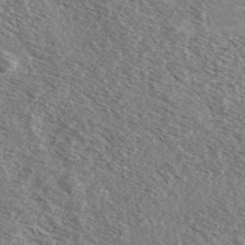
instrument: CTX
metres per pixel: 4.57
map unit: Ave
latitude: 38.7246
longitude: -108.9891
